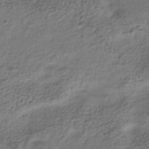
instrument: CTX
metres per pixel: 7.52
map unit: HNhu
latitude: -39.6533
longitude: 102.0283
